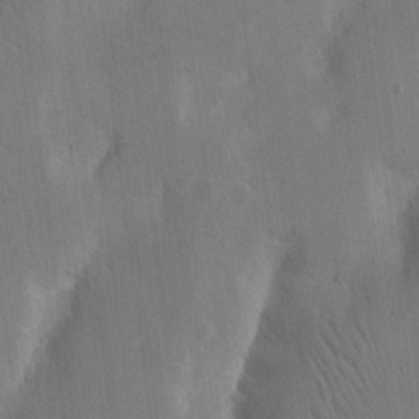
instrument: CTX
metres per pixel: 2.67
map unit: Nhu
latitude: 15.9717
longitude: -77.4804
